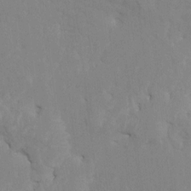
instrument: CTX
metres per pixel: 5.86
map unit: HNhu
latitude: 7.6505
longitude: -1.6505
